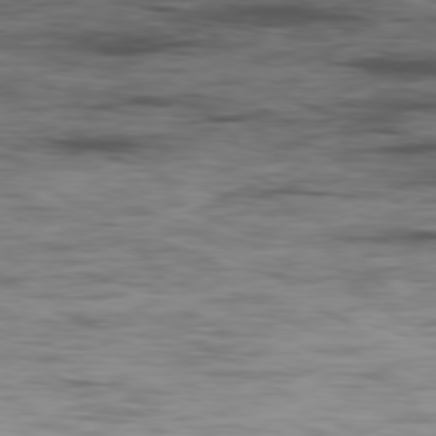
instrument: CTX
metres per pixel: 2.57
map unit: Ap
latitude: -80.0661
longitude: -91.4993
